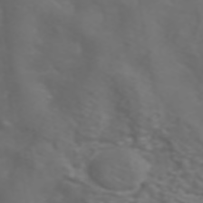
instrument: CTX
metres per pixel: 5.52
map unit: ANa
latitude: 44.7057
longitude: 28.3306
